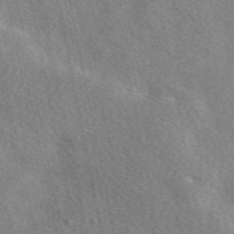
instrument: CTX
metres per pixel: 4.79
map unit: eAb
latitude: 49.3104
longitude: 116.8030
